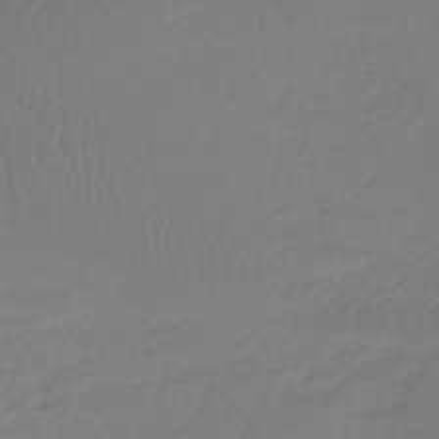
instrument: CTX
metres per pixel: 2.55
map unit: lHb
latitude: -41.5210
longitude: 68.2361
